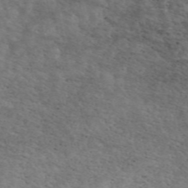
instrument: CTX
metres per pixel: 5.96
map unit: ANa
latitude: 50.0822
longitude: -73.2915
